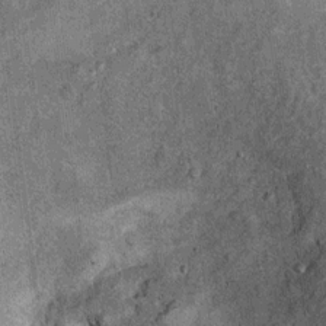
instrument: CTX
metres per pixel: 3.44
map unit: Ht
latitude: 11.1970
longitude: -38.9703
